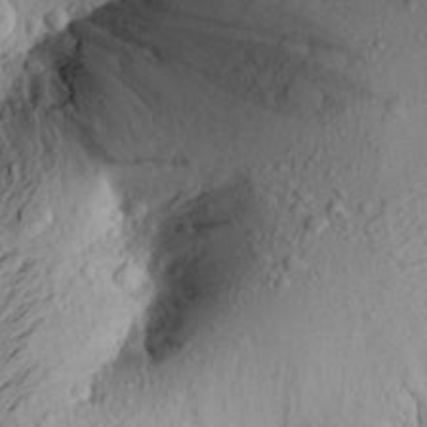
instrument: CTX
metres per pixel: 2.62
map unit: Aa
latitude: 21.2348
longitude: -148.7624
